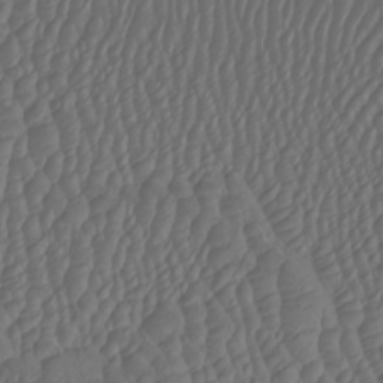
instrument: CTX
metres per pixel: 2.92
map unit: Htu
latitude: -7.3320
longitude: -68.7435
